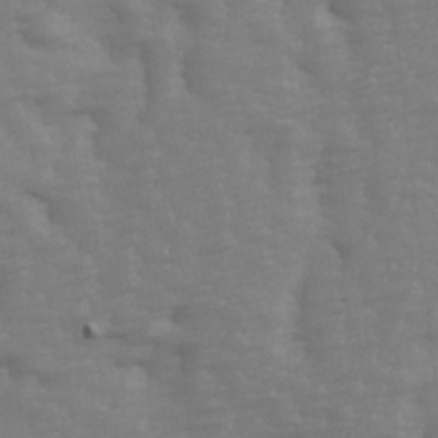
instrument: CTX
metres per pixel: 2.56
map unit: Ave
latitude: 14.1389
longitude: -105.4616
